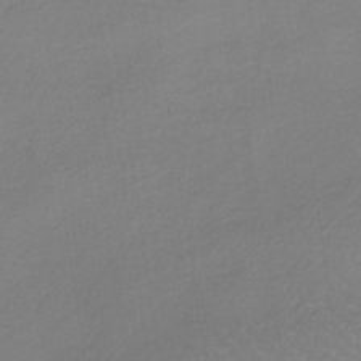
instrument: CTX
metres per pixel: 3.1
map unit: HNb
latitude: -35.1998
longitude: 55.3699
